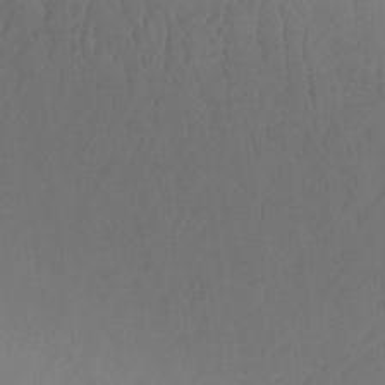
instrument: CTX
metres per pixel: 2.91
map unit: lHb
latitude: -32.6708
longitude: 64.2362
